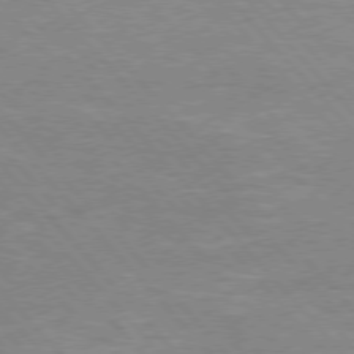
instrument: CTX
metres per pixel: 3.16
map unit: Hpe
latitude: 75.8394
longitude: -155.6694
